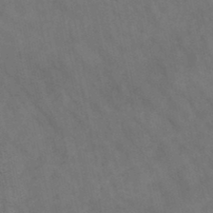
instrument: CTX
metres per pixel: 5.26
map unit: lHb
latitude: -47.4643
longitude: 70.1417
